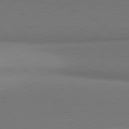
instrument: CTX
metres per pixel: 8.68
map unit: lApd
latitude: 81.2348
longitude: 155.4644
